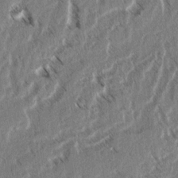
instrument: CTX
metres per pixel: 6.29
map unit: lAvf
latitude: 3.9528
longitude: -105.9528
